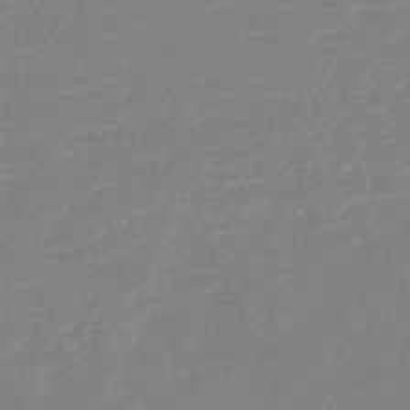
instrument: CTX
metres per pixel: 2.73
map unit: HNb
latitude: -49.0487
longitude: -44.0444
